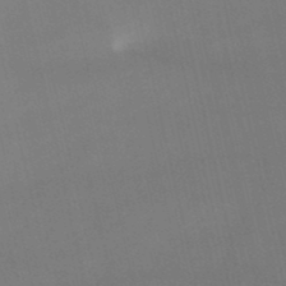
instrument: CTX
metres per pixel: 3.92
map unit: lHb
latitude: -48.5574
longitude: 70.5196
